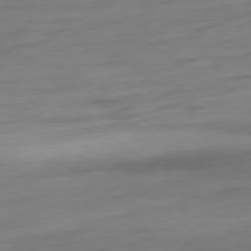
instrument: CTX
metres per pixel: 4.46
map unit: Ap
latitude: -80.1606
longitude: -69.8583
